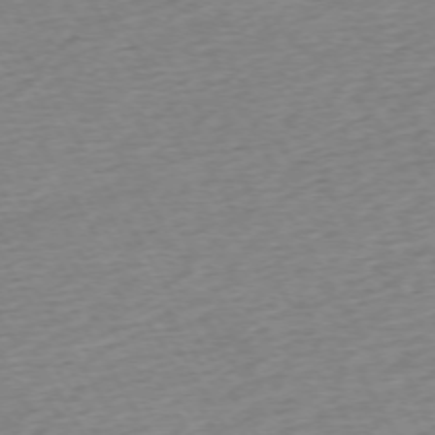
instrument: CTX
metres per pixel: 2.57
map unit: Ap
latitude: -73.0486
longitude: -69.2726
